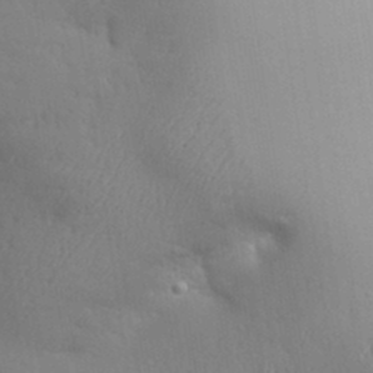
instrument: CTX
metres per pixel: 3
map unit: Aa
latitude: 32.2523
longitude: -143.9906
